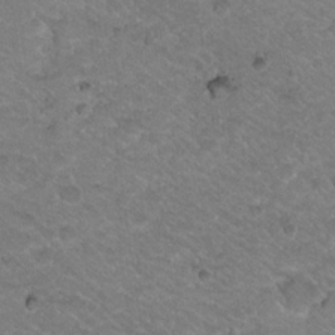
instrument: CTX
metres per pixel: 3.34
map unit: Nhu
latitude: 18.5923
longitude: -32.7435
